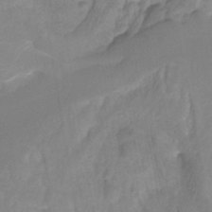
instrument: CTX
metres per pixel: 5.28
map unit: HNhu
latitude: -27.0864
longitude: 73.3698
